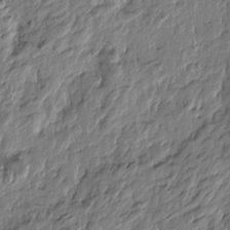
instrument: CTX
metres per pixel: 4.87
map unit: Htu
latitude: -3.9178
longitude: 179.6155
